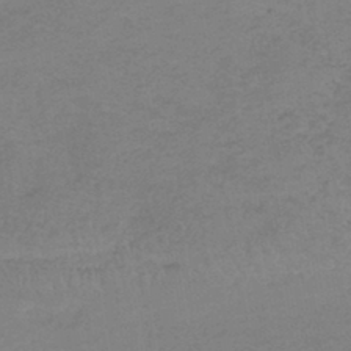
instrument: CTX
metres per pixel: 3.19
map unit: lHb
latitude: -40.4629
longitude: 66.9353
